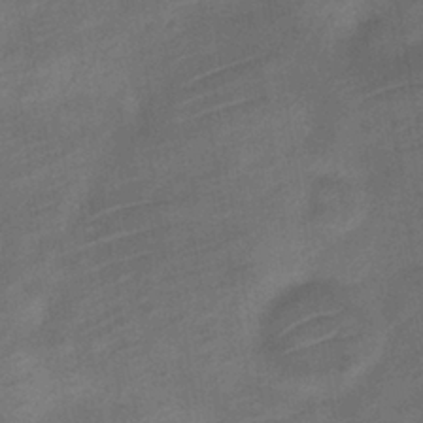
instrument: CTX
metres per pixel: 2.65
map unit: Nve
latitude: -19.8989
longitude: 106.5952
